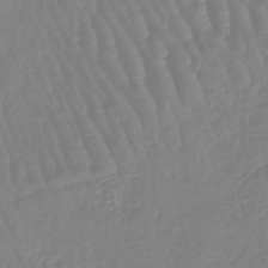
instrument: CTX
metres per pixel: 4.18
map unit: lHb
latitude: -45.8233
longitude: 78.9352
